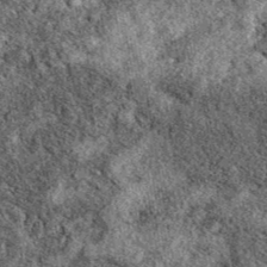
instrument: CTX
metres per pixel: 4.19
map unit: eAb
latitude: 39.5182
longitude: 111.1053
